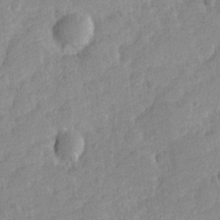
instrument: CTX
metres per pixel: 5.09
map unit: Hve
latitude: 24.9513
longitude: 144.2173
